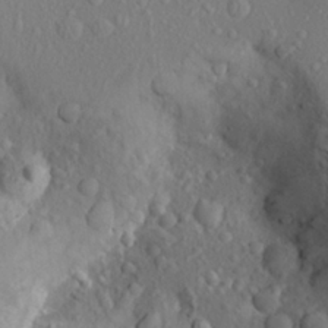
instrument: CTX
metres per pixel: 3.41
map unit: Aa
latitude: 23.2537
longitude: -145.8772
